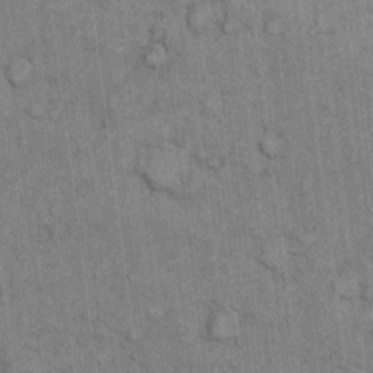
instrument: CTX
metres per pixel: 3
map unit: eHh
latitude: 6.8380
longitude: -64.3278
